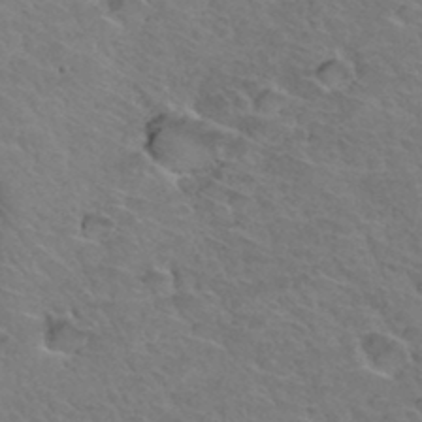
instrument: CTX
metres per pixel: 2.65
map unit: Hto
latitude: 34.9324
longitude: -47.1592
